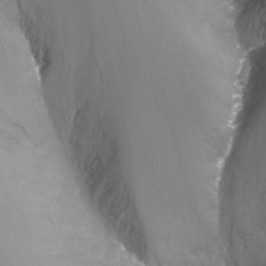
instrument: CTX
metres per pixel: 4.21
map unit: Nhu
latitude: -13.1620
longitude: -64.4412
